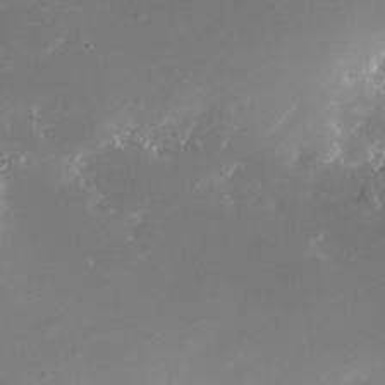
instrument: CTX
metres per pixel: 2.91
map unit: Nhe
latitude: -32.2551
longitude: -116.1767
